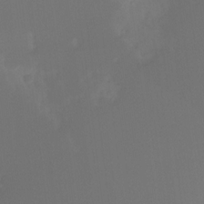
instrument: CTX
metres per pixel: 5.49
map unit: Ht
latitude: -15.8990
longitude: -48.2145
